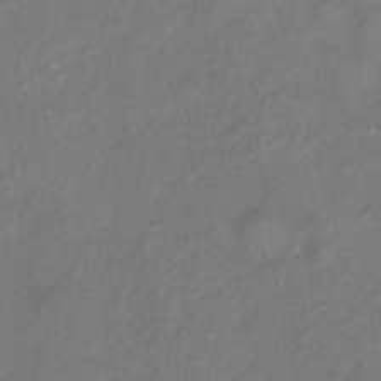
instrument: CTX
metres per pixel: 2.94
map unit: Ht
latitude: 10.7435
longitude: -40.1010
